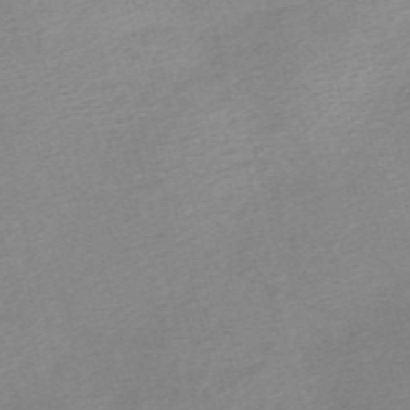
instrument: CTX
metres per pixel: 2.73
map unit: Nve
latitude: -56.4818
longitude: 53.8044
